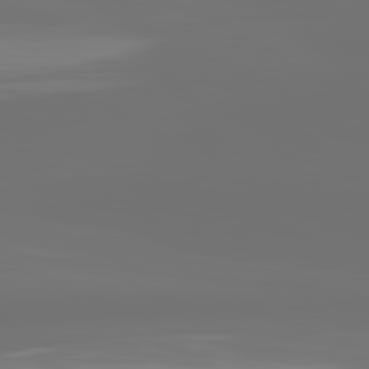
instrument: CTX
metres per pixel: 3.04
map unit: lApd
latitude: 82.1199
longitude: -166.9513
